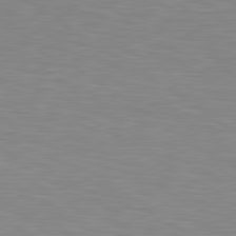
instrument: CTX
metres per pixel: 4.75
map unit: lApd
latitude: 80.2522
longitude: 134.5385
